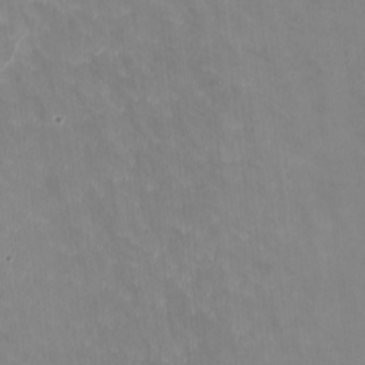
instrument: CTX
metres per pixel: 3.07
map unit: HNhu
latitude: -0.9164
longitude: -3.4048
